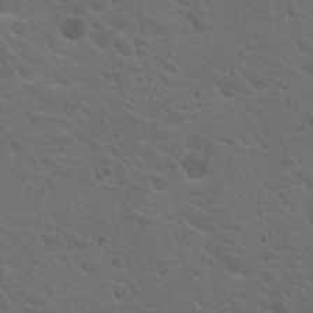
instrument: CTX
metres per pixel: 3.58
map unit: Nhu
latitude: 17.4804
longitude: -33.2159
